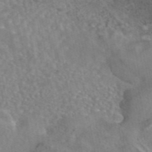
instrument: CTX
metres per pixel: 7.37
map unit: eAb
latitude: 45.2726
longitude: 107.9556
